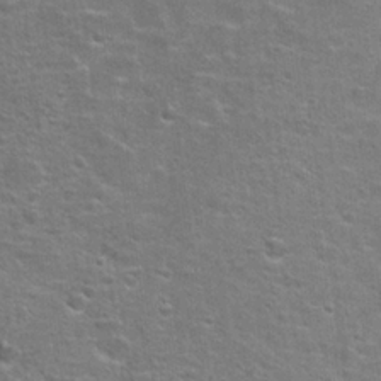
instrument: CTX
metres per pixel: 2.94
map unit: Hto
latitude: 23.2915
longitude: -46.9892
